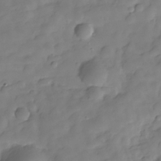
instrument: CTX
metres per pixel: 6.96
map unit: Hve
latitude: -29.4266
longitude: 91.9556
